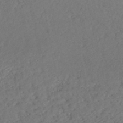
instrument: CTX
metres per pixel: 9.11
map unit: HNhu
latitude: -48.3307
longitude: 98.0472
